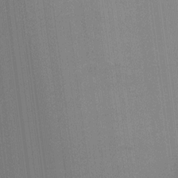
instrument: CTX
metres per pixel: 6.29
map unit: Ht
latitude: -5.8233
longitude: -27.3860
